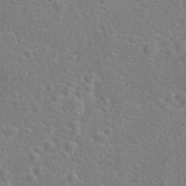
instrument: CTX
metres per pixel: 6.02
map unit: Hto
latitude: 17.2726
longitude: -42.0822
